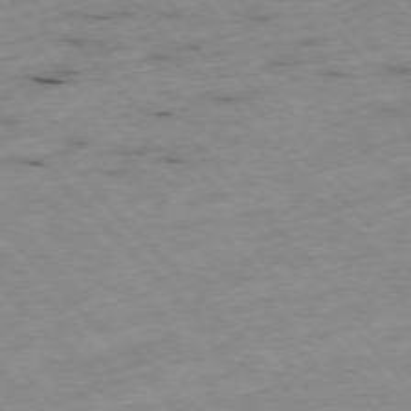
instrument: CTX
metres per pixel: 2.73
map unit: Ap
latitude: -77.0109
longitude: -60.8191
